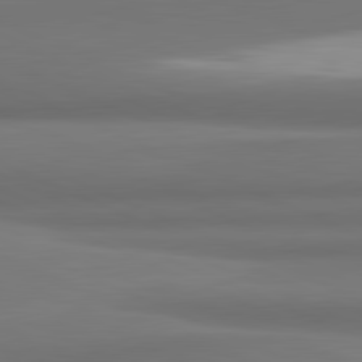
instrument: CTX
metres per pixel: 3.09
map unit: lApd
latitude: 81.8772
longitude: 172.1983
